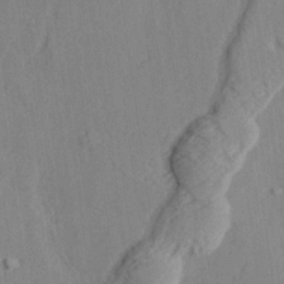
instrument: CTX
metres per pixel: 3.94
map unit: lAvf
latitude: 28.8569
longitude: -109.3481
